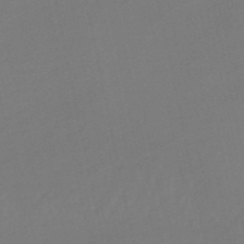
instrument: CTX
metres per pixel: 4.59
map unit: lHb
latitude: -50.4629
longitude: 81.1431
